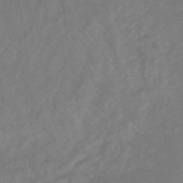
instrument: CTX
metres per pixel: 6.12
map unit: lHb
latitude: -33.4077
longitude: 72.0283
